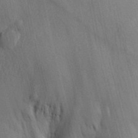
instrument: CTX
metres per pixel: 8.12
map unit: Aa
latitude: 30.4223
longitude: -143.1214
